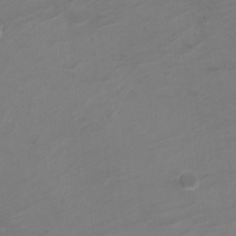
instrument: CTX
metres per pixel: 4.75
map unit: Nve
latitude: -20.5573
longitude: 106.0094
